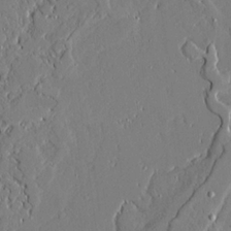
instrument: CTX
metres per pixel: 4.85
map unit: Ave
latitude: 21.3482
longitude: -128.0444
